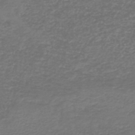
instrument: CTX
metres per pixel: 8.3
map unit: lHb
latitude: -46.5384
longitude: 63.5399
